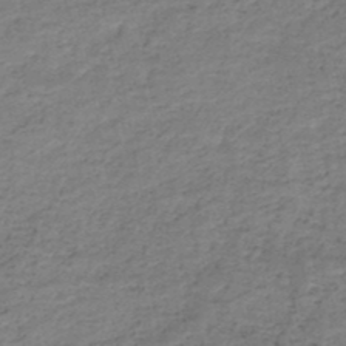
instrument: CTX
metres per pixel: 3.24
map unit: HNb
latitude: -48.7652
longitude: -39.7261
